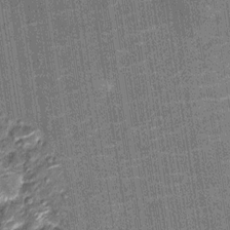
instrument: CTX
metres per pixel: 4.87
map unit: Nhu
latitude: -12.8408
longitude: -21.7638
